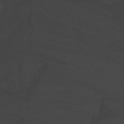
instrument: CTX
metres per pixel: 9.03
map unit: Nhu
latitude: -6.8219
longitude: -50.1200
